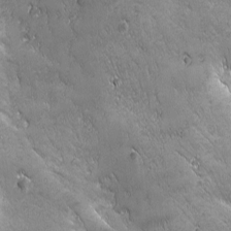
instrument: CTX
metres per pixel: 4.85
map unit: Ave
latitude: -7.3509
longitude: -121.5182
